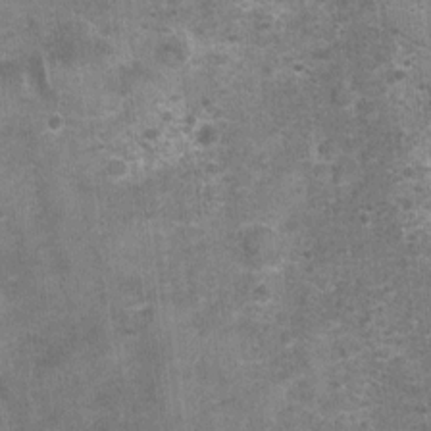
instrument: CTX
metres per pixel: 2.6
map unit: Nhu
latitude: 1.6316
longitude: -17.5182
